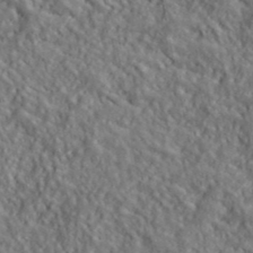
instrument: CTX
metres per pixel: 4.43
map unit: lHvf
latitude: 39.5938
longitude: -89.9717
